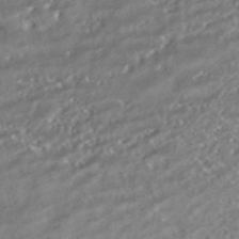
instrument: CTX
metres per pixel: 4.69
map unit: HNhu
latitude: -42.1038
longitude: 103.4454
